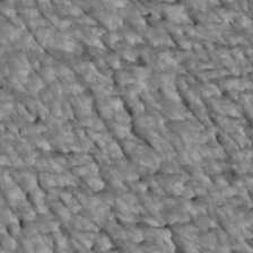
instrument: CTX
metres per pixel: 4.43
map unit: Htu
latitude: 1.9906
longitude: 144.6708
